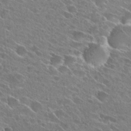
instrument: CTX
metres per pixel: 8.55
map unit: Hto
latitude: 26.9892
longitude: -44.4979
